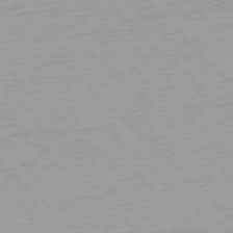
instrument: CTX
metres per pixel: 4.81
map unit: Ap
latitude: -77.2565
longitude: -90.6868
